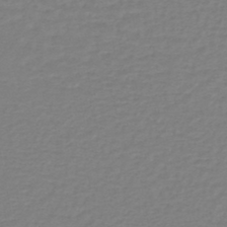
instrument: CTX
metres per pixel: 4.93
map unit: HNhu
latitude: -47.3698
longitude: 98.5574
